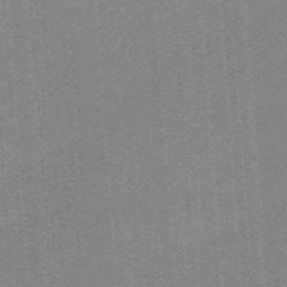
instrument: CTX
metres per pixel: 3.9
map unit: eHb
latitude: -44.2740
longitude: 87.4454
